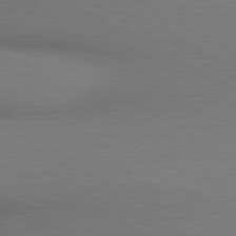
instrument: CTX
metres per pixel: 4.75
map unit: lApd
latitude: 80.3089
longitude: 129.2754
